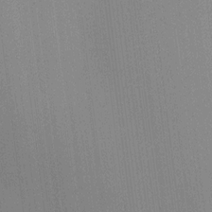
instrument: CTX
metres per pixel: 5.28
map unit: HNhu
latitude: 9.4993
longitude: 14.8030
